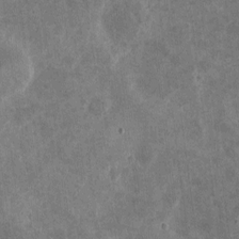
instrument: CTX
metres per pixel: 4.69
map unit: eHh
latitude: 4.5735
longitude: -71.8583
